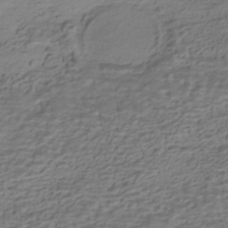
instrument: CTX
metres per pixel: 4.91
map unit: HNhu
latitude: -42.3306
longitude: 101.4265
